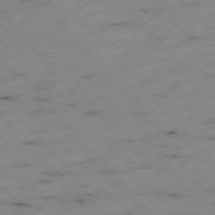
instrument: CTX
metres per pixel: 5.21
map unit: Ap
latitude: -76.2739
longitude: -60.6679
